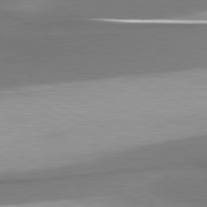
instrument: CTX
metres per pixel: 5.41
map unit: lApd
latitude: 80.7246
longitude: 176.5763
